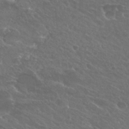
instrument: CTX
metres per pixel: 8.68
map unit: Hto
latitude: 25.8016
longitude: -39.6883
